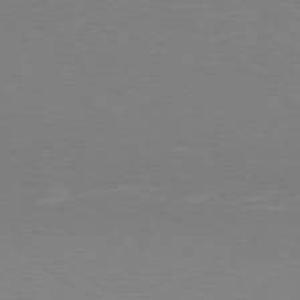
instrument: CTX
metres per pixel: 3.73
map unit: Hpe
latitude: 78.6680
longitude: -173.3103
